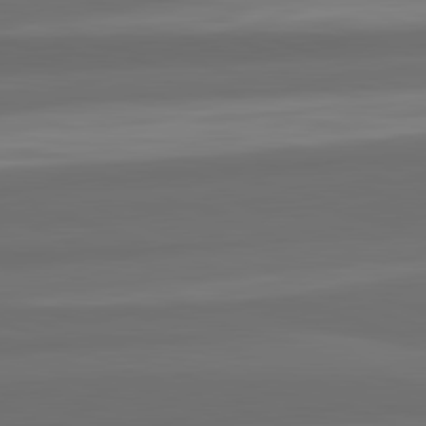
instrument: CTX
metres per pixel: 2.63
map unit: lApd
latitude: 82.3656
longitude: -171.6883
